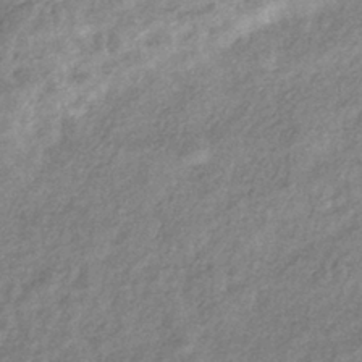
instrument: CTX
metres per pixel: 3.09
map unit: eHb
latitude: -39.9367
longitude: 81.4833
